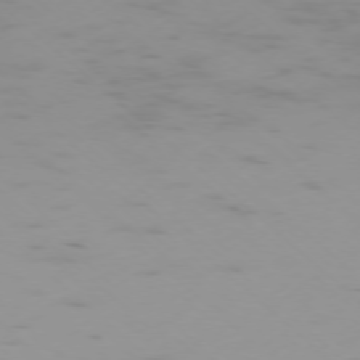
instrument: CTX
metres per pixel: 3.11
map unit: Ap
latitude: -76.7841
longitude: -68.2145
